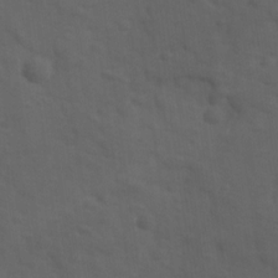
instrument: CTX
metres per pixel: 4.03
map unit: Ave
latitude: 11.9906
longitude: -104.3657
